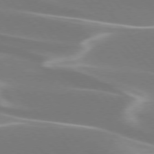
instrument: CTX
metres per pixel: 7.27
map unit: lApd
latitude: 75.7072
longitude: -63.4616
